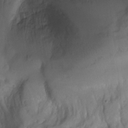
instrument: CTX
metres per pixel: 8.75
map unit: Nhu
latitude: -6.8030
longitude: -45.0647
